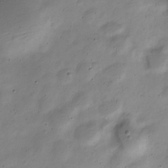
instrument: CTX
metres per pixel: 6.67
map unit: Nve
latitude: -22.5007
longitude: 105.8800
